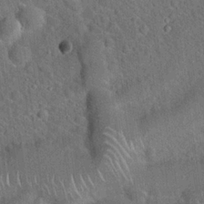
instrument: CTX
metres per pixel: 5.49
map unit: Hto
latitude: 19.9150
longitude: -52.4979
